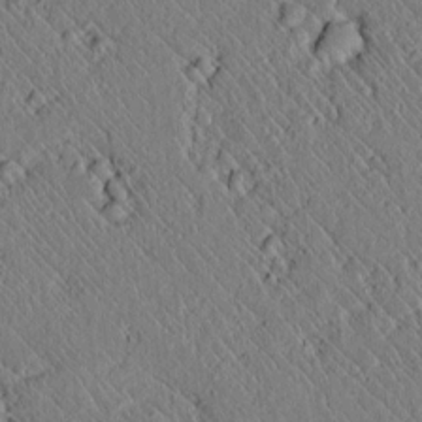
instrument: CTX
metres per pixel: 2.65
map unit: lAvf
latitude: 7.2537
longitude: 159.6532
